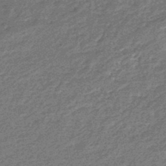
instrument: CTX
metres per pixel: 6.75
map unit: eHb
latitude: -45.9178
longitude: 88.8597
